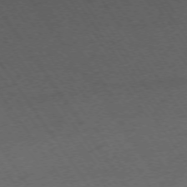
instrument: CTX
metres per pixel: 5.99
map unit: Ap
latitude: -74.5952
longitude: -71.0269
